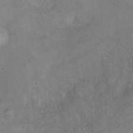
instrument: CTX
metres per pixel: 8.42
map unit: Nhu
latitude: 12.4979
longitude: -26.8002
